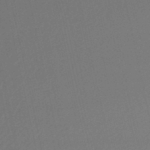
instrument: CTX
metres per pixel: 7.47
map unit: lHb
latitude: -48.5007
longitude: 63.6155
